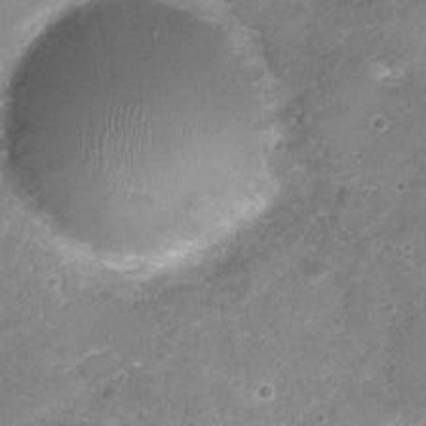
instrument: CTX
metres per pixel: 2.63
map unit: Nhu
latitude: 3.1025
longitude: -17.2914
